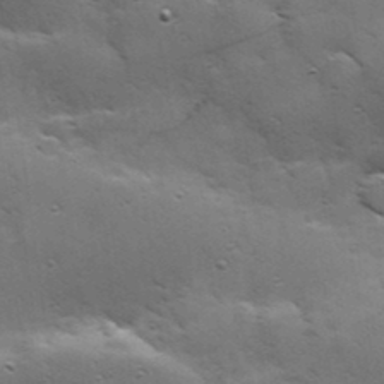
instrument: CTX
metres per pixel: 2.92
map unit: Hve
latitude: 23.7638
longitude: -96.2145
